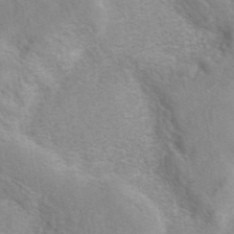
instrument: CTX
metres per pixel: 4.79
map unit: eAb
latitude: 41.6882
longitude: 107.1242
